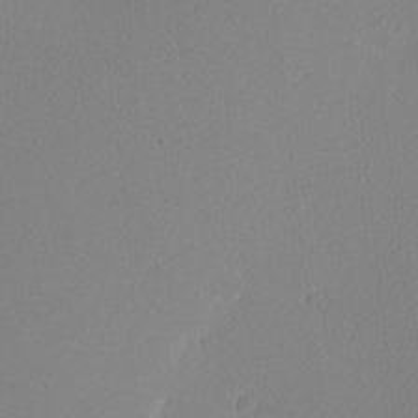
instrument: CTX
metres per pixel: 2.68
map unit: eHh
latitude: -7.8989
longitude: -70.9514
